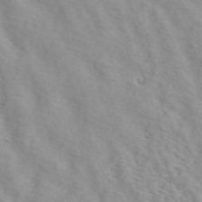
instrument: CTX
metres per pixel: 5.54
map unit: ANa
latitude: 40.8191
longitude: 28.7652
